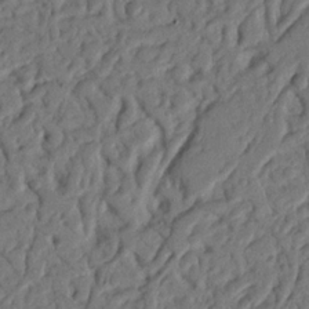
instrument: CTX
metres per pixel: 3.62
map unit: Nhu
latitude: 20.1578
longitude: -77.8205
